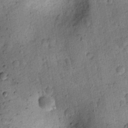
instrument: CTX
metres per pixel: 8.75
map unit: lAvf
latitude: 9.0459
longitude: 165.1620
